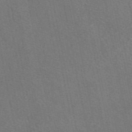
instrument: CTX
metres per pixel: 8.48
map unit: eAb
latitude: 47.6127
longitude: 114.1039
